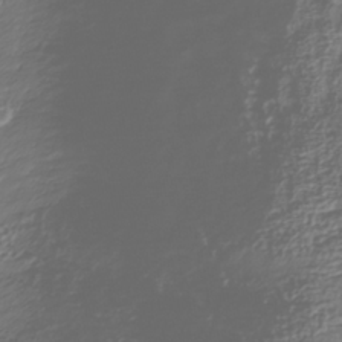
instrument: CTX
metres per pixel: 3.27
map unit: Nhu
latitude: -38.8408
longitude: -81.8205
